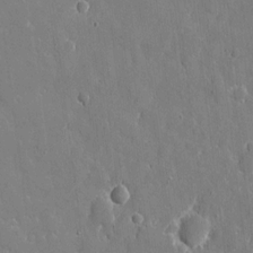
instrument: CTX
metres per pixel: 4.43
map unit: eHh
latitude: 9.1781
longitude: -69.6883
